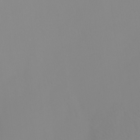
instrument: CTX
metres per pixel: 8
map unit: Htu
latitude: -6.4251
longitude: -71.7827
